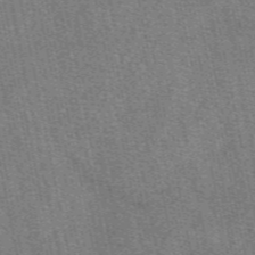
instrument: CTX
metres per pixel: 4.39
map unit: eAb
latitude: 49.3860
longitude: 104.7652
